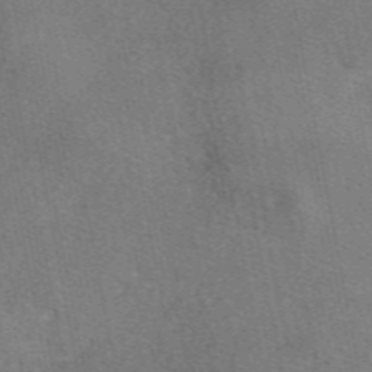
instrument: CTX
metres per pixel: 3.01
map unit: eAb
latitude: 49.1214
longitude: 121.3131
